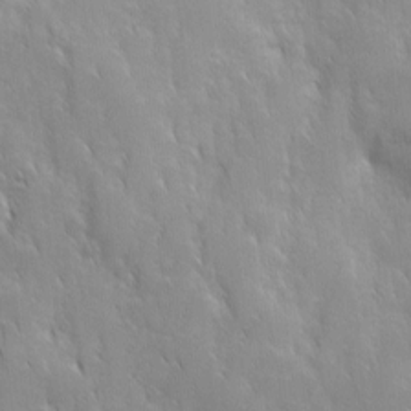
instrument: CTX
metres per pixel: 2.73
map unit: Ave
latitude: 9.7828
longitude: -103.8583
